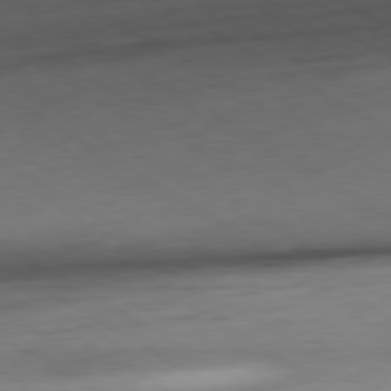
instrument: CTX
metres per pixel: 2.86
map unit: Hpe
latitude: -80.3495
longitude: 20.1794
